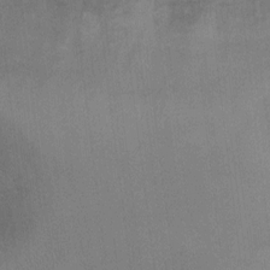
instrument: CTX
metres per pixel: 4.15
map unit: Ht
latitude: -1.2376
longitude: -33.4049
